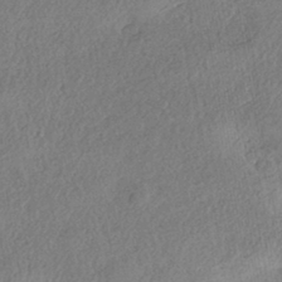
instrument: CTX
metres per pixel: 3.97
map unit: eHh
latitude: -42.3306
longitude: 120.9163
